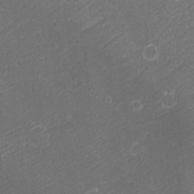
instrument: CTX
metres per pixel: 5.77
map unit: eHh
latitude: -1.1620
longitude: -78.6302
